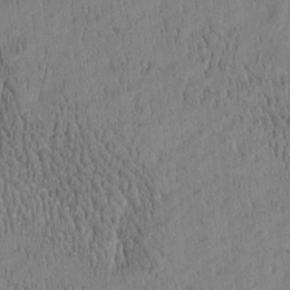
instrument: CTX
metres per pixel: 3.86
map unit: Htu
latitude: -4.8219
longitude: 175.1620
